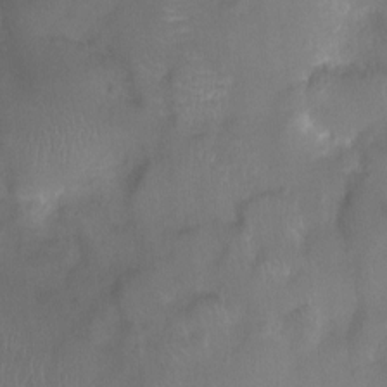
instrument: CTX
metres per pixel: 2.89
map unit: Ht
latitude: -5.7288
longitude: -19.8016
